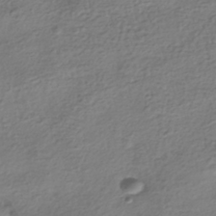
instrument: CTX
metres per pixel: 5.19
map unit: HNhu
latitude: -41.7666
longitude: 99.7666
